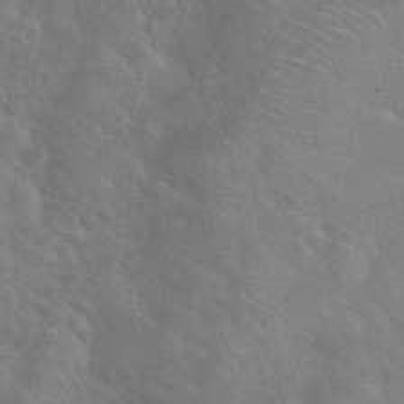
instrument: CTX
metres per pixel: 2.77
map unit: Nhu
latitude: 30.4223
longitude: -51.5938
